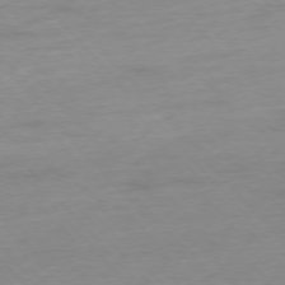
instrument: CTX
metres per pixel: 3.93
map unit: Hpe
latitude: -76.8030
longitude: -14.8947
